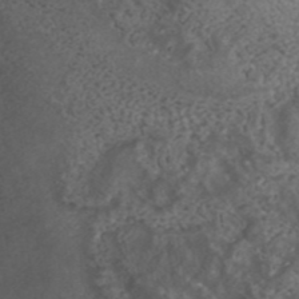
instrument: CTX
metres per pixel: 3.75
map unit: ANa
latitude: 43.3671
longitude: 23.8045
